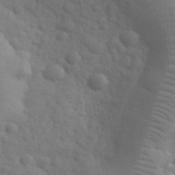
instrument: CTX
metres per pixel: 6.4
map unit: eHh
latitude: 32.8758
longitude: -68.7057
